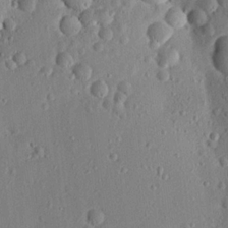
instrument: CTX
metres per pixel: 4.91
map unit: lHvf
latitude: 14.5546
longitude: 179.2565
